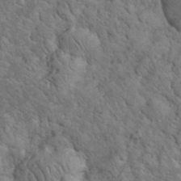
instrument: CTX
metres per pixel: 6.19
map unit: eHh
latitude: 33.3860
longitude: -66.3656
